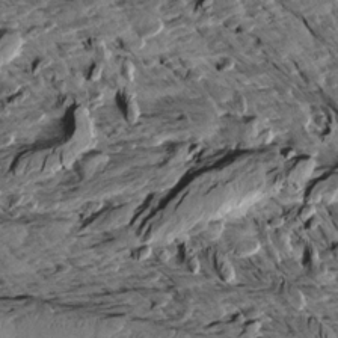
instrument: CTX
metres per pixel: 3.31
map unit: Aa
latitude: 12.7435
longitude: -141.1592
